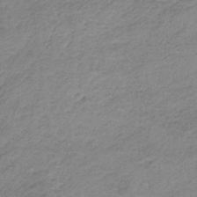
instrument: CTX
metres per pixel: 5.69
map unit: HNb
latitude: -33.6533
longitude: 61.9745
